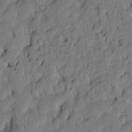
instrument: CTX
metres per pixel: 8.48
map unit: Htu
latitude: 2.6868
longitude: 178.1794
